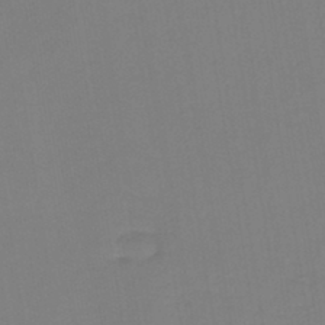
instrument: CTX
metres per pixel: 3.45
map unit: lHb
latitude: -42.0849
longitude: 64.2740
